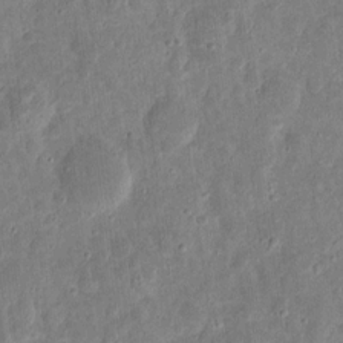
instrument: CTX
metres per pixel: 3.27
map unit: eHh
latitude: 10.9703
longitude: -73.2537
